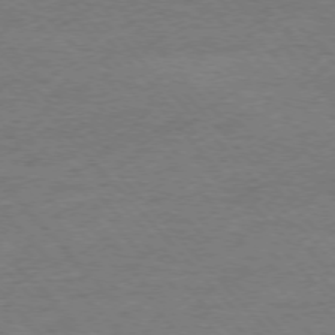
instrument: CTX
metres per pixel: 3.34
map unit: Ap
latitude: -76.9164
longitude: -95.3860
